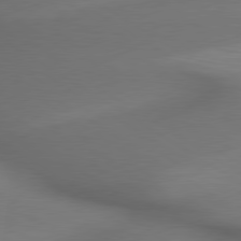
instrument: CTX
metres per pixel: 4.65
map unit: lApd
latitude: 79.6127
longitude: -175.4804
